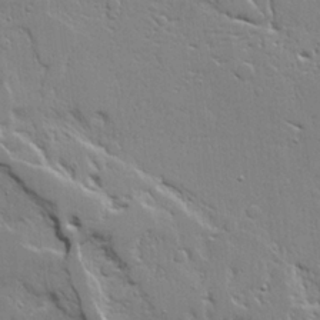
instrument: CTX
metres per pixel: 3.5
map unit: Ave
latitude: 20.5924
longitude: -127.6127
